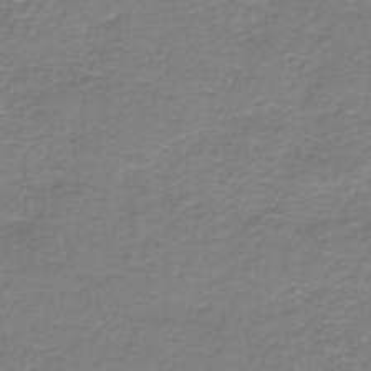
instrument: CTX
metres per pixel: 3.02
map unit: HNb
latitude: -44.8597
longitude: 52.7274
